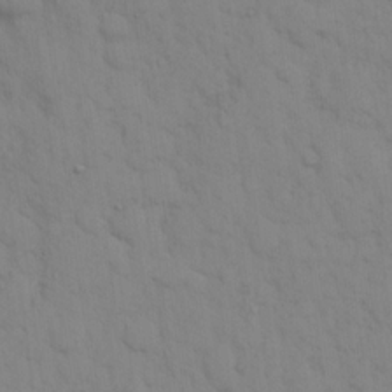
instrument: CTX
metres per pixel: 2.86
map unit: eHh
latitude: 16.5546
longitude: -62.7813
